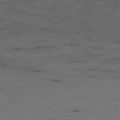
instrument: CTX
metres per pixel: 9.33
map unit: Ap
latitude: -78.3495
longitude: -60.7246
